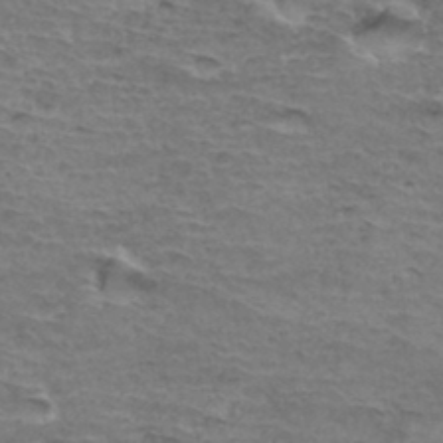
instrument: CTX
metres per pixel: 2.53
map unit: Hto
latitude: 35.4993
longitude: -44.8569
